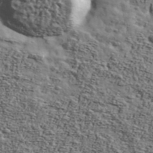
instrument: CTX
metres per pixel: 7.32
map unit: Ave
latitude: 43.0270
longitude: -110.0255
